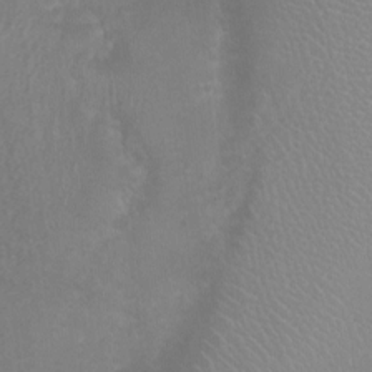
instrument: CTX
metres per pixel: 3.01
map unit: Nhu
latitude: -0.3307
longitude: -16.7246
